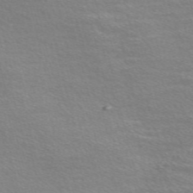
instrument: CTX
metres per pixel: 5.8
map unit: Nve
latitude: -56.6896
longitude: 59.9556
